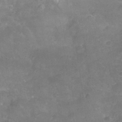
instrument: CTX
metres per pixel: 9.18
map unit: Nhu
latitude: 27.3104
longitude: -63.1403
